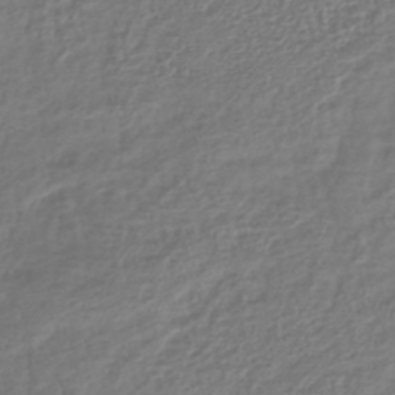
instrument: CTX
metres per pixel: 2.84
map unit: lHb
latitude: -41.0486
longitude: 73.4265
